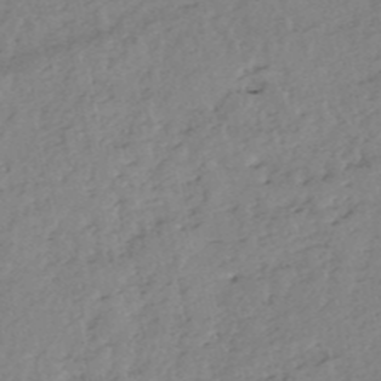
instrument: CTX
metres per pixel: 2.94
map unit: eHh
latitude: -52.3873
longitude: -24.2900
